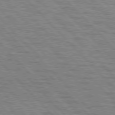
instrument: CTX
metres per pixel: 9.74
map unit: lApd
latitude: 77.1592
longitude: -72.1200
